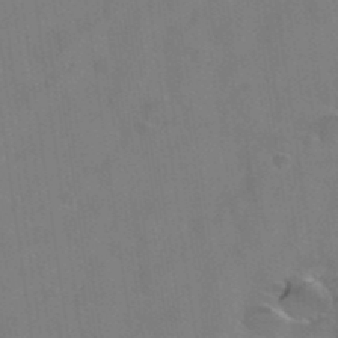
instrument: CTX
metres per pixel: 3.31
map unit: Hto
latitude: 36.2901
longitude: -46.3090
